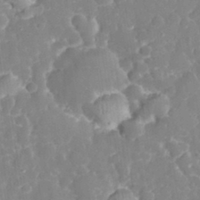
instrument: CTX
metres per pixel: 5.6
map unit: eHh
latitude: 32.3089
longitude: -59.8772
